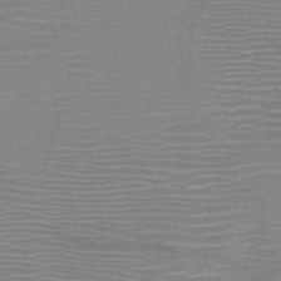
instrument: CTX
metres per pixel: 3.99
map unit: HNb
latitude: -46.5384
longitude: -40.7435
